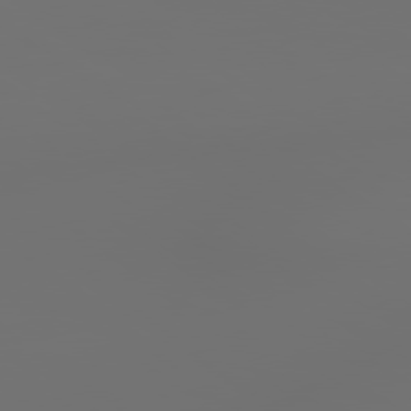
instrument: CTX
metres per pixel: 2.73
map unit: Hpe
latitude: 78.5924
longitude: 177.1998
